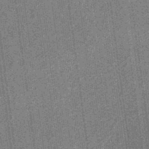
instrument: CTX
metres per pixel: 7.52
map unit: eHb
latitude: -32.6330
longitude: 74.1795
